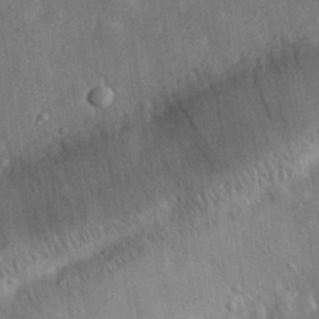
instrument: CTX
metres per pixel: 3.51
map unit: eHh
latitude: 31.2537
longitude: -76.9891
